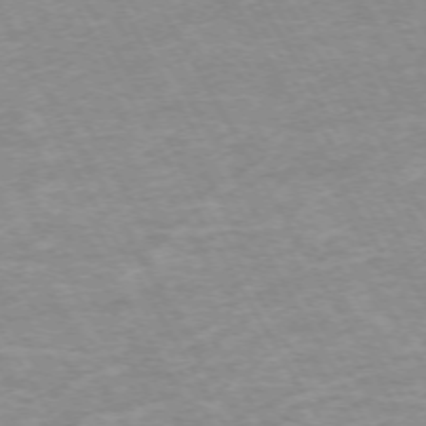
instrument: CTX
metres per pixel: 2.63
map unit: Hpe
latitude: -72.4440
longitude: 10.3495
